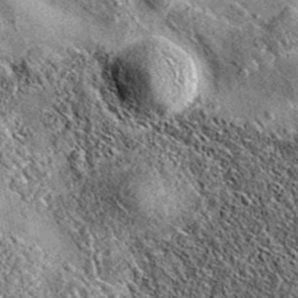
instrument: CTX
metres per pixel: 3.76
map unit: eAb
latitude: 36.1200
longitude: 111.6155
